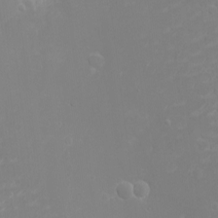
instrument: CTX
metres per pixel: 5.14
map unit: eHh
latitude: -2.9163
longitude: -75.0081
